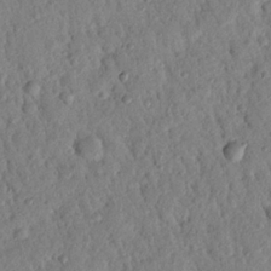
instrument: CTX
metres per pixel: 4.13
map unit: Nhu
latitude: 22.2145
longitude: -77.1592
